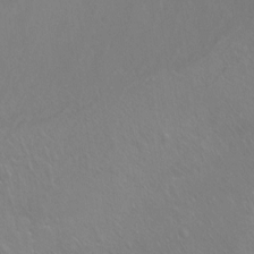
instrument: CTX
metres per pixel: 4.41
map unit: Ht
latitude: -7.4454
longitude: -37.7261
